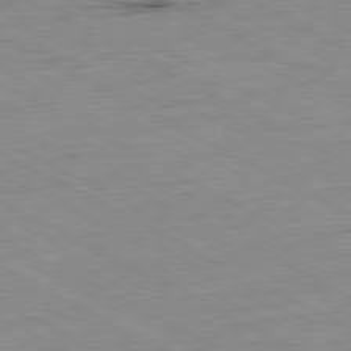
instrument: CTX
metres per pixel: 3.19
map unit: Ap
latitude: -80.6708
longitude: -92.6112
